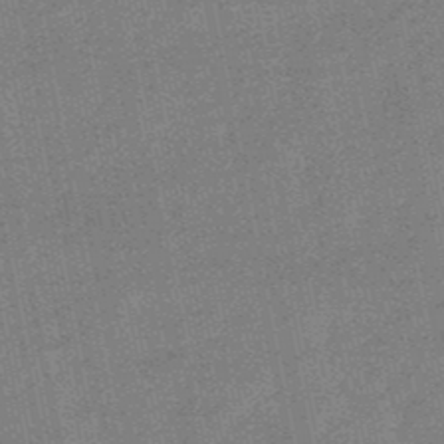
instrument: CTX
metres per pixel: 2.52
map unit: lHb
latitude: -49.6344
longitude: 79.0675
